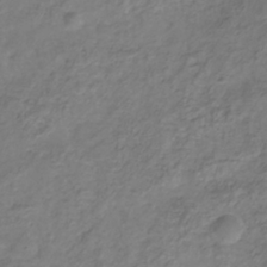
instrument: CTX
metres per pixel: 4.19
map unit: Hve
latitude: -33.5022
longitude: 92.0472
